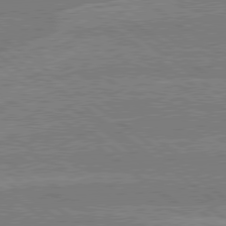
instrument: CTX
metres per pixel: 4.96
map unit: lApd
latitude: 78.9703
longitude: -160.6868
